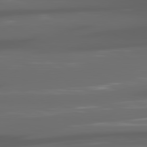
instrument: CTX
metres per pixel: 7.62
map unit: lApd
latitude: 80.7624
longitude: -140.8002
